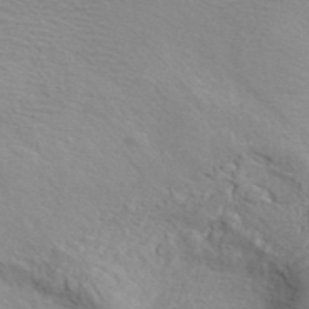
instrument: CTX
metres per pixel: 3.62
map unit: ANa
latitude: 42.6680
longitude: 27.4265
